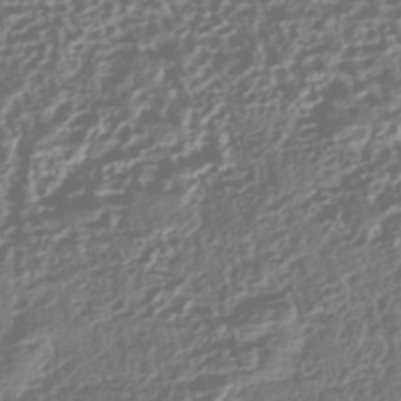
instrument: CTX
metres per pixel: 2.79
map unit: HNhu
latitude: -42.9352
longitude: 106.6519
